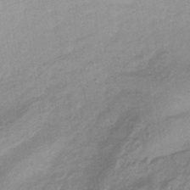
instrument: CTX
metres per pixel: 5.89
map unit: HNhu
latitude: -44.4062
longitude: 90.6330
